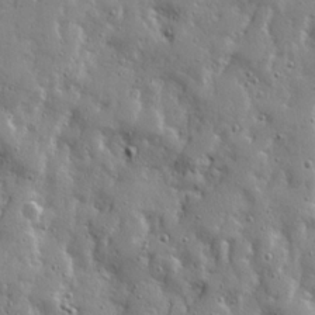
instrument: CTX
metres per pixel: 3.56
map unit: Ave
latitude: 22.3089
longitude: -131.3104
